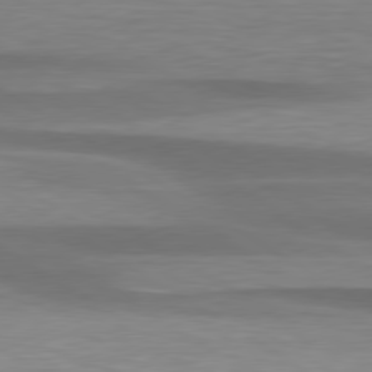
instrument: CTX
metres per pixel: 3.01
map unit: lApd
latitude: 79.4427
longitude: -88.4034
